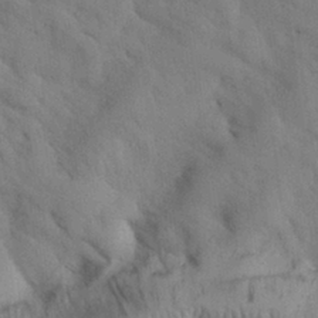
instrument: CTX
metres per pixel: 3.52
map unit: Nhu
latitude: 26.9514
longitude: -71.3859
